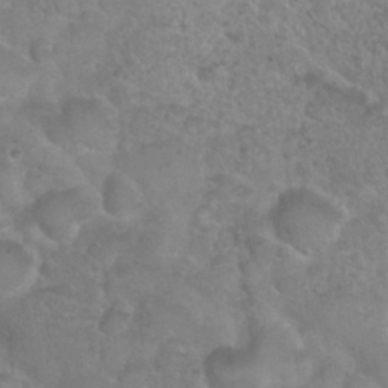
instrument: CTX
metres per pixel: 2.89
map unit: Nhu
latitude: 27.5182
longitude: -52.8947
